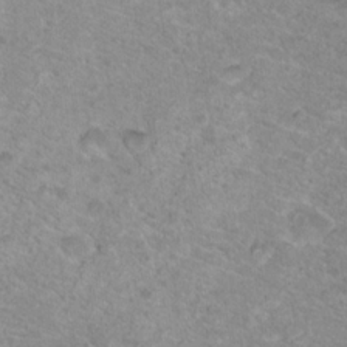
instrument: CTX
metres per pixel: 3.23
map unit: Nhu
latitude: 18.6301
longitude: -31.3104
